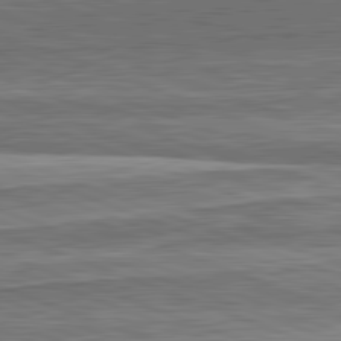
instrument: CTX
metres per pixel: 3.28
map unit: lApd
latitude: 82.2144
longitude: 167.4832
